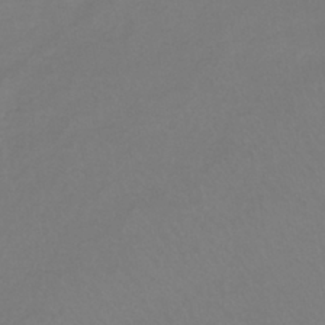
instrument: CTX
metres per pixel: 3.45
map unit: lHb
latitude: -41.7666
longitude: 65.0109
